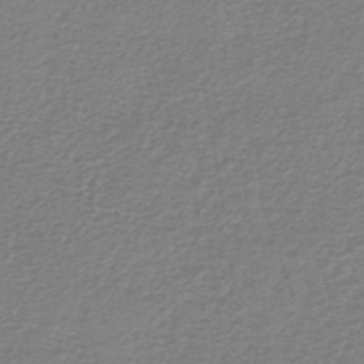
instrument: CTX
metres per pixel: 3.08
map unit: lHb
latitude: -41.9556
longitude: 70.5007
